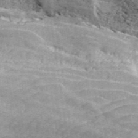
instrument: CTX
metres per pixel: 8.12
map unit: ANa
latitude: 44.3845
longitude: 45.8233
